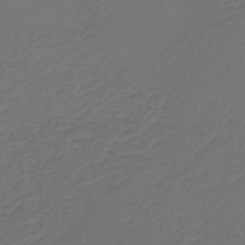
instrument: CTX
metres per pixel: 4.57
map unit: lHb
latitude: -39.9178
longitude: 63.1809
